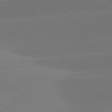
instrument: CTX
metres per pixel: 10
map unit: lApd
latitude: 81.6505
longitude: -154.6301
